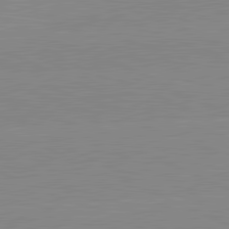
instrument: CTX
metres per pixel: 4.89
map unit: lApd
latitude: 81.5938
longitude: -156.5545
